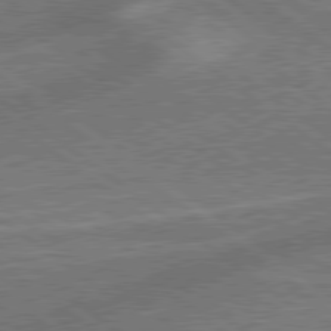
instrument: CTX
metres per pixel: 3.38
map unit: lApd
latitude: 79.3482
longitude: 174.1605
